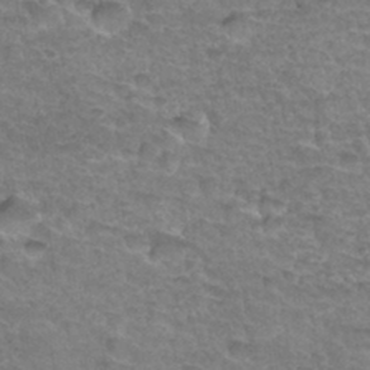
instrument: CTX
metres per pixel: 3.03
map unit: Hto
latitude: 34.5356
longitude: -46.5357
